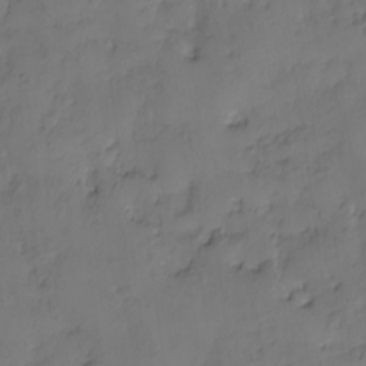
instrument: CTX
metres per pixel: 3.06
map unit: eHh
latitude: -8.3117
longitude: -67.6693
